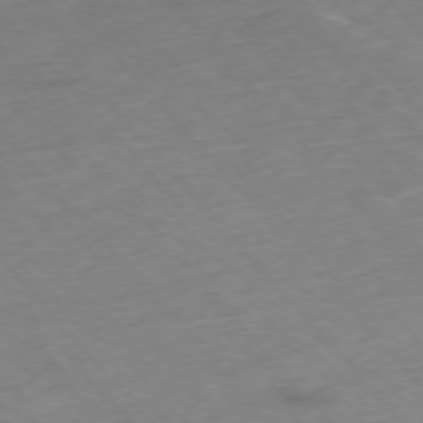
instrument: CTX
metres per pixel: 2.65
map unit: Hpe
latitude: -76.3306
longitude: -17.5938
